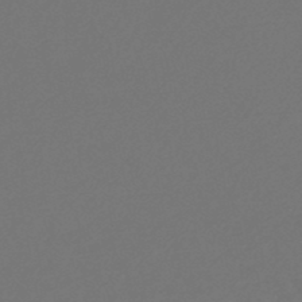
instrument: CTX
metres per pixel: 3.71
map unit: HNb
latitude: -47.6722
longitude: 57.2376
